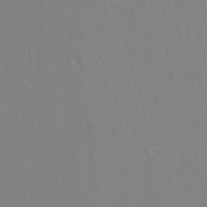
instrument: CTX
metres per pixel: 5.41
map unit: Hto
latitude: -8.5007
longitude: -45.9150
